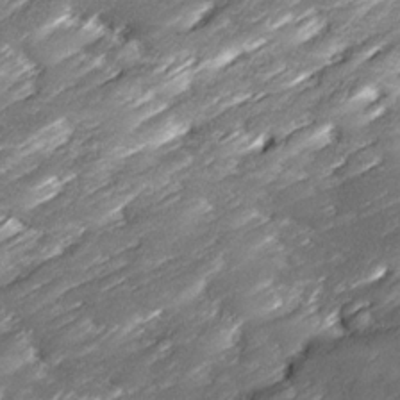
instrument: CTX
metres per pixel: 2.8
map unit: Ave
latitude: 16.9136
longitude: -136.2334
